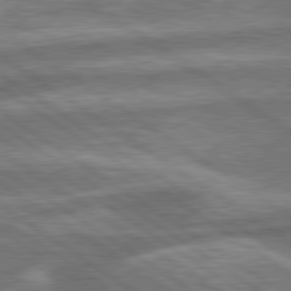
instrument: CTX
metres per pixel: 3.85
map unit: lApd
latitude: 79.9150
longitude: -171.3670
